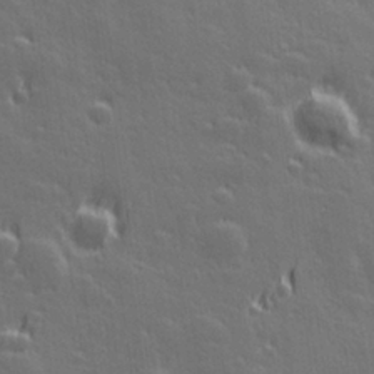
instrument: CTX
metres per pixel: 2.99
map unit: Hve
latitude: 27.3671
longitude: 144.8975
